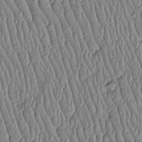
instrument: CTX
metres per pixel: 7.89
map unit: Htu
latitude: -5.7288
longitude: 155.7666
